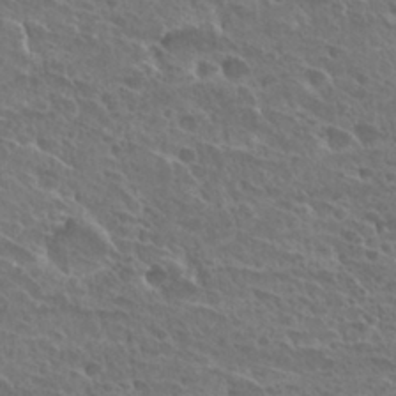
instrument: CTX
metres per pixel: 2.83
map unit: Hto
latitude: 27.5560
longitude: -39.1592
